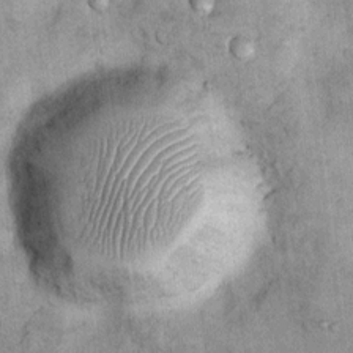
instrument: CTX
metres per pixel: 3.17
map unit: Nhu
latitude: 7.7639
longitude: -23.7638
